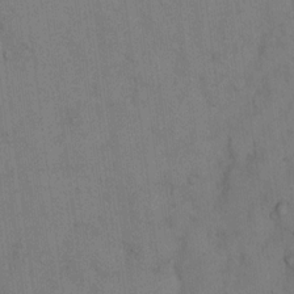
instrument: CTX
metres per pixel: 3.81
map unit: eHh
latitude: 14.1578
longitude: -62.3656
